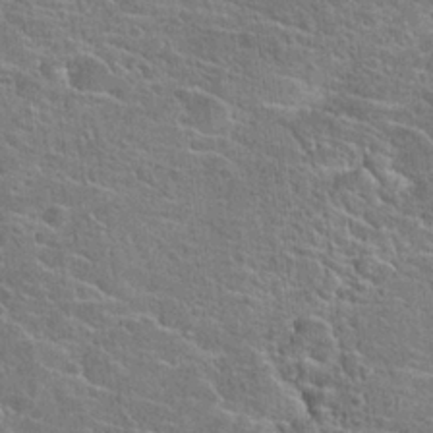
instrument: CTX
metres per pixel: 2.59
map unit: Hto
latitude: 23.0647
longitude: -44.6301
